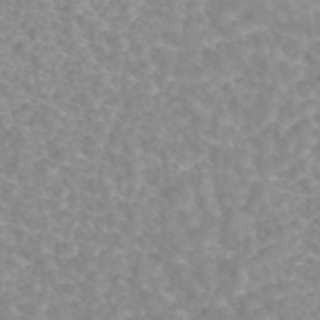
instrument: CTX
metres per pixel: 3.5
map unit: ANa
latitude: 43.9717
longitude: 28.4251
